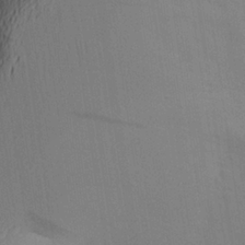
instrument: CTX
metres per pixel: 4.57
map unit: Aa
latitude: 26.9703
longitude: -146.0822
